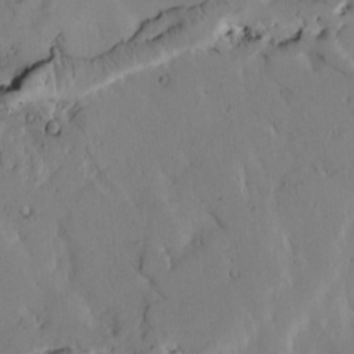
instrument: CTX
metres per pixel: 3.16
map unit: Htu
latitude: -3.5777
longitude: 170.0283
